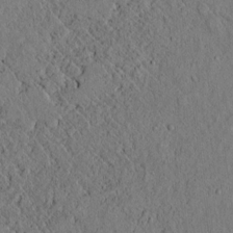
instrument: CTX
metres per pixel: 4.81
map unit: lAvf
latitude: 5.9150
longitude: 159.3320
